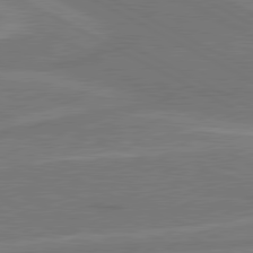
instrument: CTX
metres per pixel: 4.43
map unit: lApd
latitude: 80.4979
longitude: 128.2362
